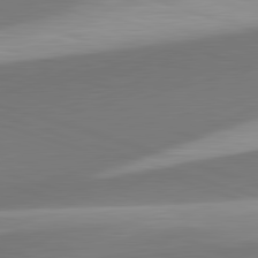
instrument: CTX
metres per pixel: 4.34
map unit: lApd
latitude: 81.9717
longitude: 135.5210
